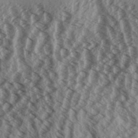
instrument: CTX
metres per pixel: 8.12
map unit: Aa
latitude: 32.1767
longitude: -137.5938
